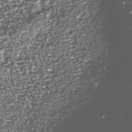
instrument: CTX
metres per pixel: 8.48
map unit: Nhu
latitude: -39.1242
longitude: -83.2914
